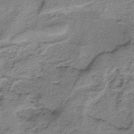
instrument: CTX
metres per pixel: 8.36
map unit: HNb
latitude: -35.2754
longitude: 54.1417
